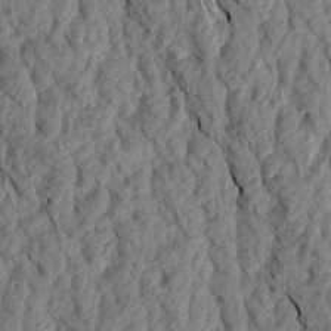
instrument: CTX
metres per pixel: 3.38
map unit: Aa
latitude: 17.6883
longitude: -145.8772
